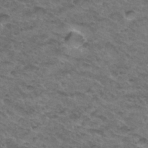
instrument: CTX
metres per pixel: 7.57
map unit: Hto
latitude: 33.5371
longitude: -48.7624
